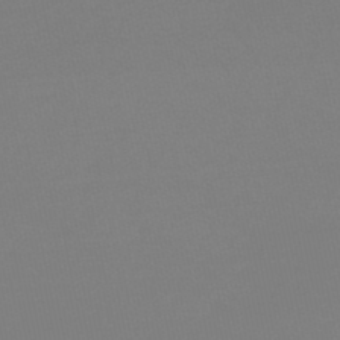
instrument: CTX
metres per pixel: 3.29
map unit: eHb
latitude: -48.8219
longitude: 86.7841
